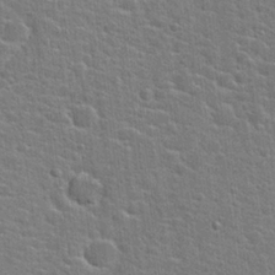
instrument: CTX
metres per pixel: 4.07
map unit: Hto
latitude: 22.4979
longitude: -44.3089
